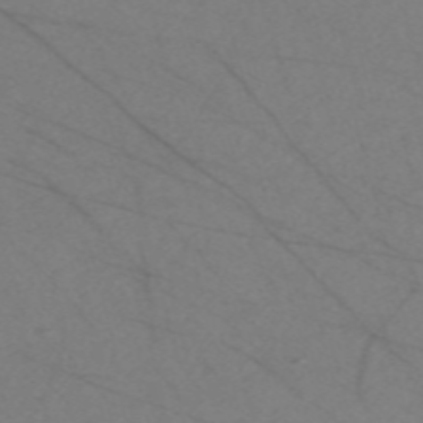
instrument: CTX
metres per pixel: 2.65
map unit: Nve
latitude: -58.3117
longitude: 61.2376
